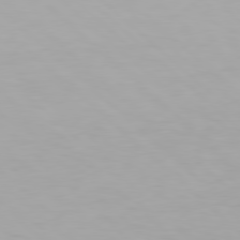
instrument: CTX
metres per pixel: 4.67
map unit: Hpe
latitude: 77.8394
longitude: -132.6302
